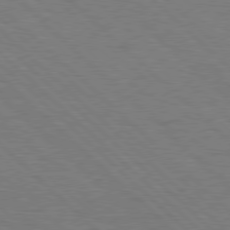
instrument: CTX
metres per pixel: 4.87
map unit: Hpe
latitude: 78.0255
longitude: -155.0458
